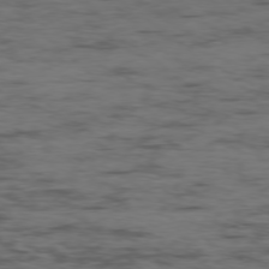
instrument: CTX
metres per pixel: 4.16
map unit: Ap
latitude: -77.5399
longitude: -81.3104
